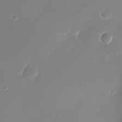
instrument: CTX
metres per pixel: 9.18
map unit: Nhu
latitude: -25.1242
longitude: -71.6694
